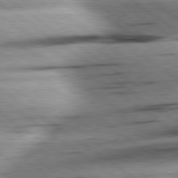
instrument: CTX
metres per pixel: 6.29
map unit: lApd
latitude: 79.0081
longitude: -155.3482
